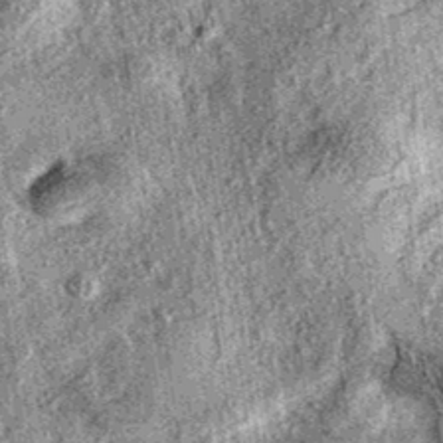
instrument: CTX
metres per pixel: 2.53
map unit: eAb
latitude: 37.0836
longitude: 108.9542
